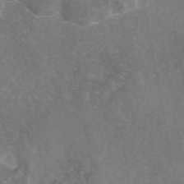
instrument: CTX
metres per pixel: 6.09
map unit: eAb
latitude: 46.4223
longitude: 113.6344
